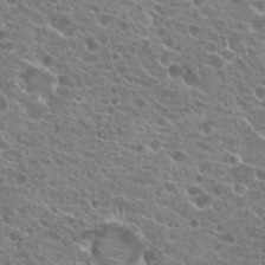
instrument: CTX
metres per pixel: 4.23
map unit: Hto
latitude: 21.7639
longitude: -39.9339
